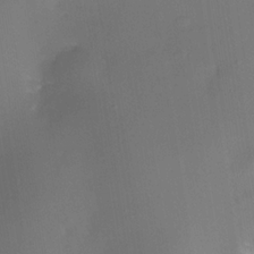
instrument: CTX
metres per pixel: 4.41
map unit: Nhe
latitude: -34.9920
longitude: -118.2711
